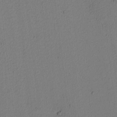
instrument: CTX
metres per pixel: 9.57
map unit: lAvf
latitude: 9.0836
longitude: 166.2361
